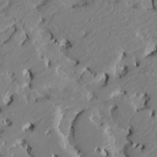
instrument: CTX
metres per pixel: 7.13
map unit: HNhu
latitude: 5.8961
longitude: -5.1970
